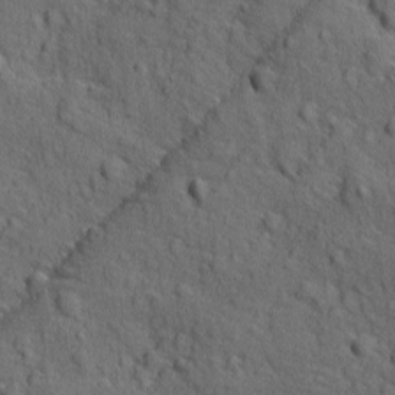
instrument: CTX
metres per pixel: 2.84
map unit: Ave
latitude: -9.6155
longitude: -119.2348
